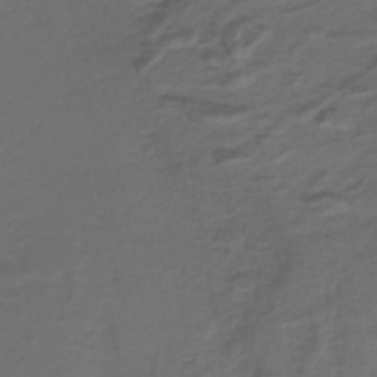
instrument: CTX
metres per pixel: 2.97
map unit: lHb
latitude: -39.9556
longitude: 53.5210
